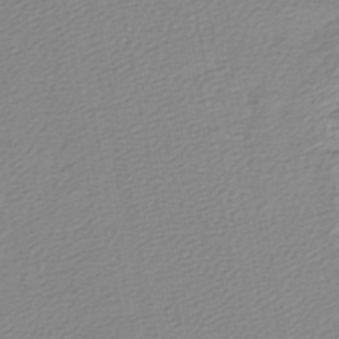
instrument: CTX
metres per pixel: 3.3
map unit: lHb
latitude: -44.9164
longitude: 75.3132
